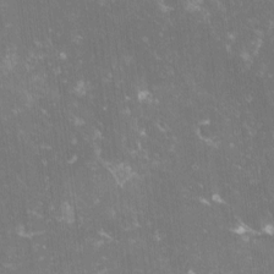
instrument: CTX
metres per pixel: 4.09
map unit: lHvf
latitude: -14.1417
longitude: -98.8757
